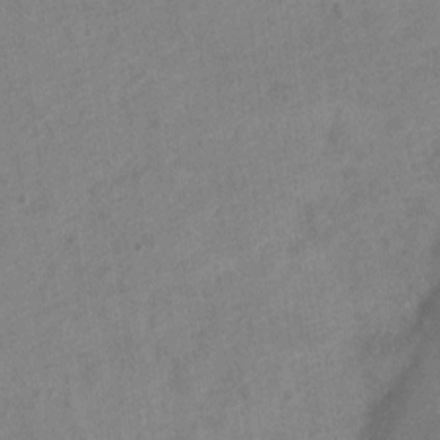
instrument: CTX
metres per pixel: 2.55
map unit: Nve
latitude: -19.1431
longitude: 108.2739
